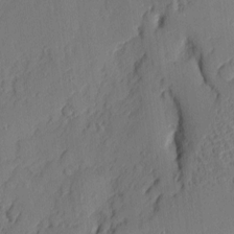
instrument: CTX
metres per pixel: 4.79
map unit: eHh
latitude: 4.5168
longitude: -76.1200
